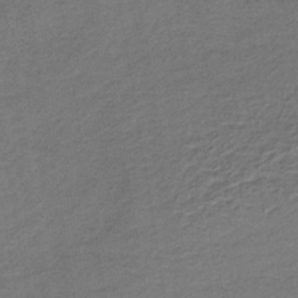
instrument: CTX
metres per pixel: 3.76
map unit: lHb
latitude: -38.9542
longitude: 59.3131
